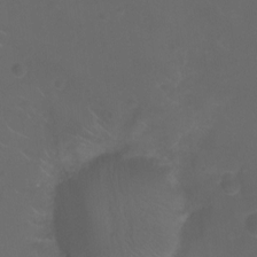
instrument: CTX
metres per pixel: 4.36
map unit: Ht
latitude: -9.6533
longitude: -35.6505
